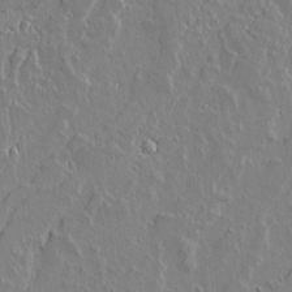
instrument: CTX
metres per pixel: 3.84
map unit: lAvf
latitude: 14.6113
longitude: -125.6882
